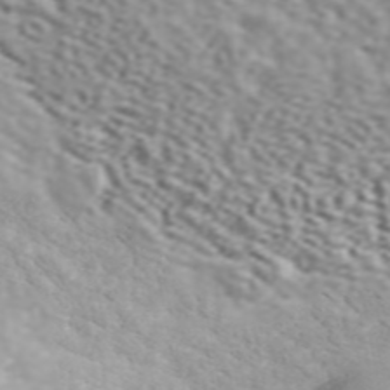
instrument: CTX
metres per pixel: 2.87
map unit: ANa
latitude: 46.0822
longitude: 49.2187
